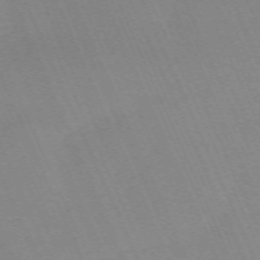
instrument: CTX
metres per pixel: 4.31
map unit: Nhu
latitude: -66.8975
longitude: 39.1809
